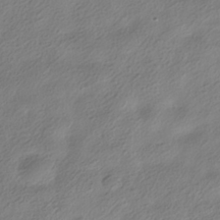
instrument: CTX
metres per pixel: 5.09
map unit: ANa
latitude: -37.1242
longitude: 94.8030
